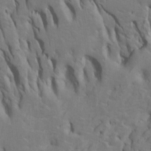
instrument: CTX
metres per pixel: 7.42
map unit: Htu
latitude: -6.4440
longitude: 144.6896
